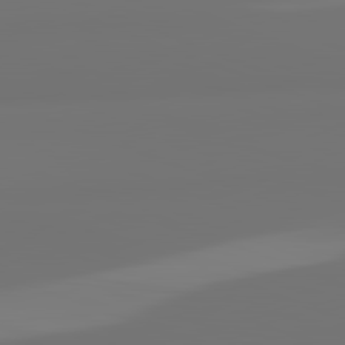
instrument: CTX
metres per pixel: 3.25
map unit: lApd
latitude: 82.1955
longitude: 154.6141
